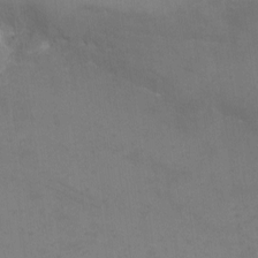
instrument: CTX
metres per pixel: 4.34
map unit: Nhu
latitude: -5.9556
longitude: -78.9325
